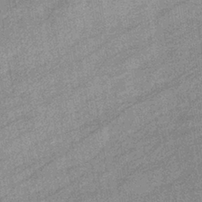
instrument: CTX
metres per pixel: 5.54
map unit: eHb
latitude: -38.3684
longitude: 79.3131
